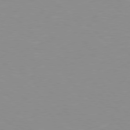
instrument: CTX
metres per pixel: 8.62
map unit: Hpe
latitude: 77.7827
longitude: -160.6490
